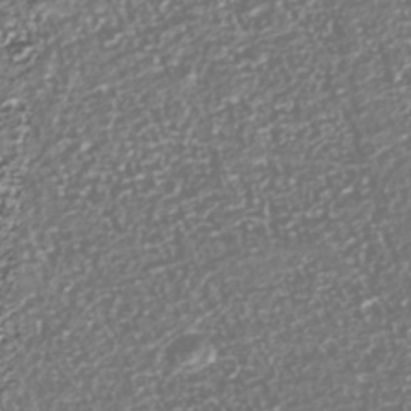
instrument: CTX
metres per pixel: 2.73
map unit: Nhu
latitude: -39.8989
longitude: -82.5167
